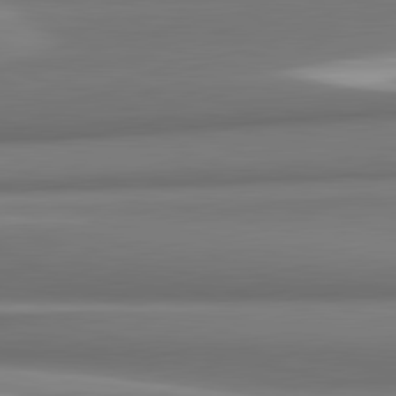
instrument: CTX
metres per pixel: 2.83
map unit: lApd
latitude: 82.0444
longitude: 176.0283
